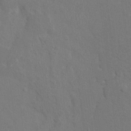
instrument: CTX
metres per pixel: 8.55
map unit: HNhu
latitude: 7.1592
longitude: -3.3104
